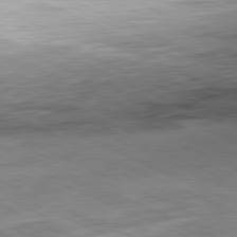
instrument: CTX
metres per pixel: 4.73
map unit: Ap
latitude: -81.5966
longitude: -83.7638
